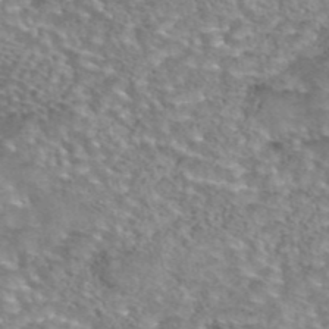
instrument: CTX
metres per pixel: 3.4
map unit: eAb
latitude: 44.1011
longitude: 104.6896
